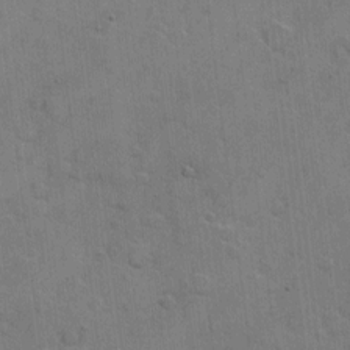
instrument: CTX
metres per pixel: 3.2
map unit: Hto
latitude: 5.6883
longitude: -61.7827
